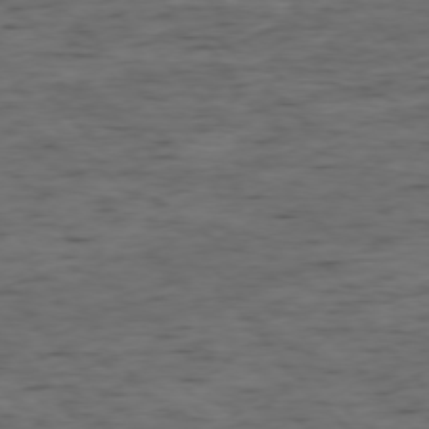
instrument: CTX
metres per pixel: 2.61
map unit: Ap
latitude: -76.3873
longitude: -91.8583
